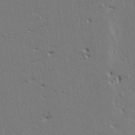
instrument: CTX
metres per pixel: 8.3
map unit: Ht
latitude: 10.0633
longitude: -77.3103
